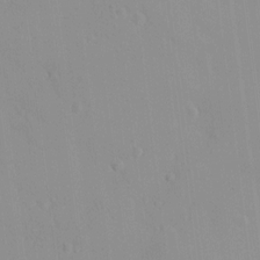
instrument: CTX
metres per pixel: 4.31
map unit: HNhu
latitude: 5.8772
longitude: 2.3873
